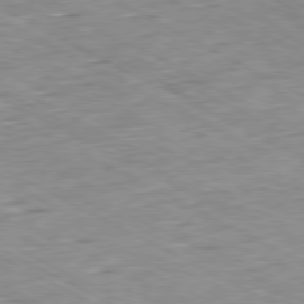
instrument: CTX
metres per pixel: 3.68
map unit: Ap
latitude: -80.6519
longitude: -80.2900
